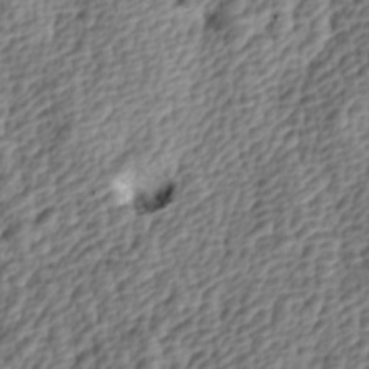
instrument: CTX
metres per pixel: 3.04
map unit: lAa
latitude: -4.5762
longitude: -122.4601
